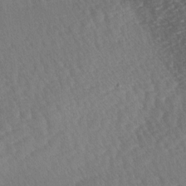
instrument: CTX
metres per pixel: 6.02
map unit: lAa
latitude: -3.1053
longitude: -127.5938
